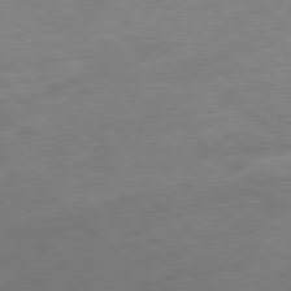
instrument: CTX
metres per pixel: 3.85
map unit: Ap
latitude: -78.4251
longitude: -88.1200
